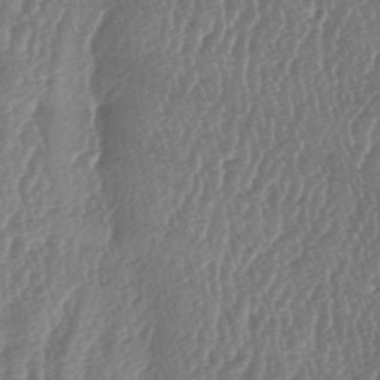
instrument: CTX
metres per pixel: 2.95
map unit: lAa
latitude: -6.1039
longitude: -129.6694
